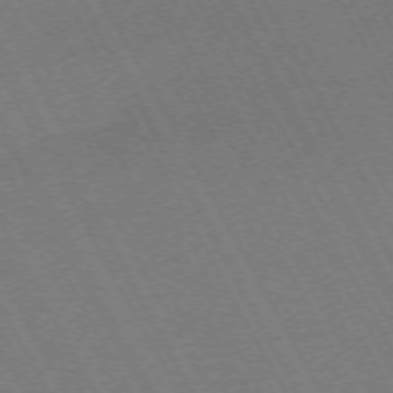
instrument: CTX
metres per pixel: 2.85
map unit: Hpe
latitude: -72.4818
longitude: 11.1809
